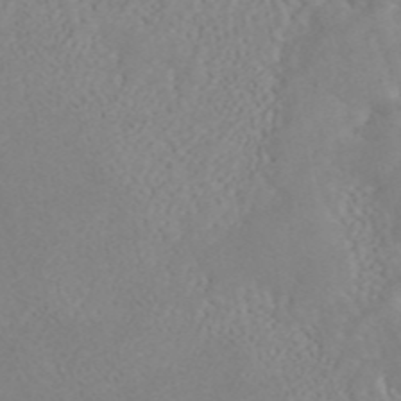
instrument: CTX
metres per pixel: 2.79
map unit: ANa
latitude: 44.7057
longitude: 23.1053
